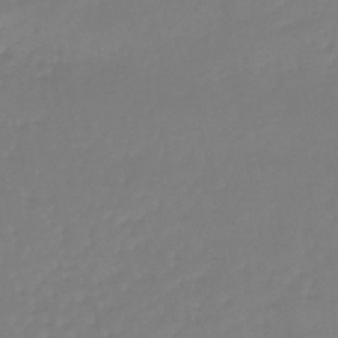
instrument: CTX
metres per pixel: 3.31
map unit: lHb
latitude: -46.2928
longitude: 62.4818
